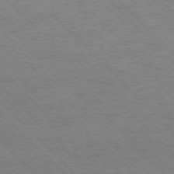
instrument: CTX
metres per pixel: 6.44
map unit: Ap
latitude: -75.6155
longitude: -80.4412
